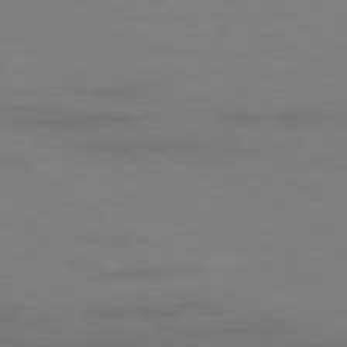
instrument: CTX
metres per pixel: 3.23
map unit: Ap
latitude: -79.8233
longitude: -53.4805
